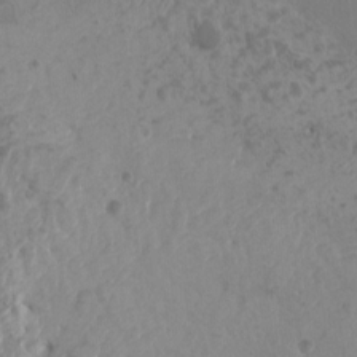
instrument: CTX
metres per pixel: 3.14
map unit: HNhu
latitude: -1.5211
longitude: 1.6155
